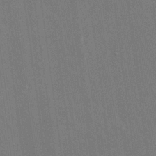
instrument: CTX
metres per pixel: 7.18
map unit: eHh
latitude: 19.7449
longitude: -68.3845
